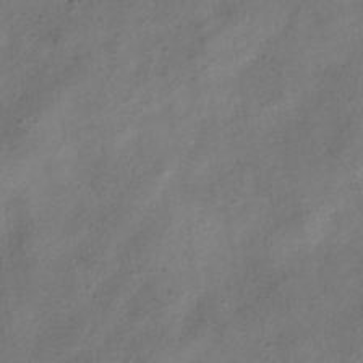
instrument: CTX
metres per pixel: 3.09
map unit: HNhu
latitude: -39.3510
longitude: 106.8975
